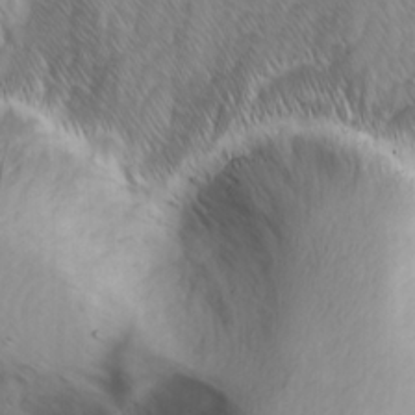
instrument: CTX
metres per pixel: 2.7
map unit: Ave
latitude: 9.3104
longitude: -105.5183
